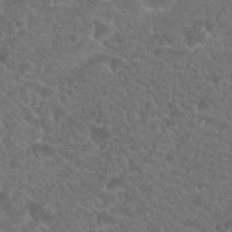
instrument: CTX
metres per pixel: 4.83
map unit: Hto
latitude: 19.2726
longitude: -34.3656
